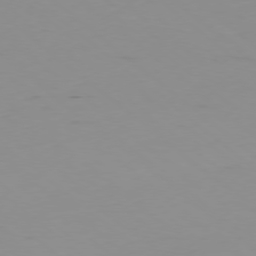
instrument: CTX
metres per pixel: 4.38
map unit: Hpe
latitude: -78.5384
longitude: 12.9164
